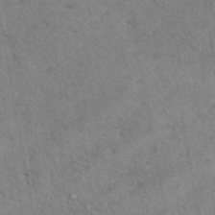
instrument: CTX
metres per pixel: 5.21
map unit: eAb
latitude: 42.6680
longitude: 109.6722
